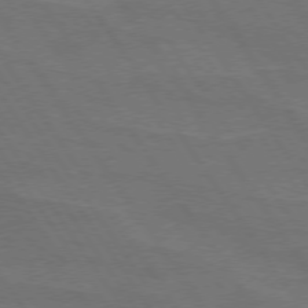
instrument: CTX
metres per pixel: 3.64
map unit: lApd
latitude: 74.4601
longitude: -56.5356
